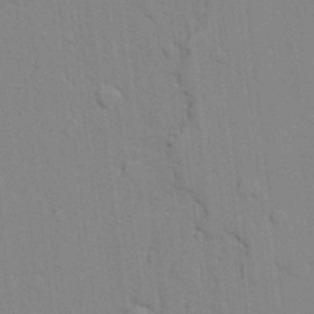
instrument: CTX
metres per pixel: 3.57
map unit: lAvf
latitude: 24.4034
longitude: -111.6883
